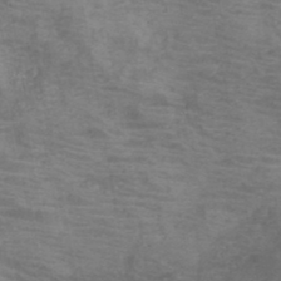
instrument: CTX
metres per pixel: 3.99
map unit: HNb
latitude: -45.8611
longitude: -46.7247
